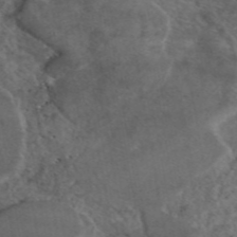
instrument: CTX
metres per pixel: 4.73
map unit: eAb
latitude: 46.3468
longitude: 114.5951
